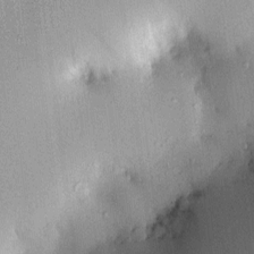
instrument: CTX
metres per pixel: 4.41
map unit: eHh
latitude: 0.5167
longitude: 15.2376
